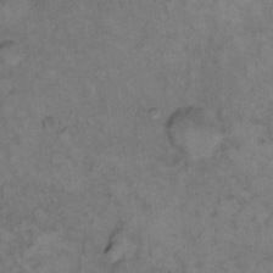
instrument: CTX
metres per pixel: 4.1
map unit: eHh
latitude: 12.1578
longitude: -63.6316
